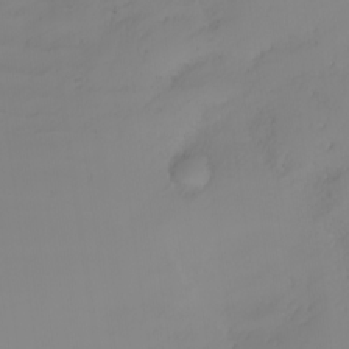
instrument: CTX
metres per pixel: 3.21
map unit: Nhu
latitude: -4.8597
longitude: -91.9528
